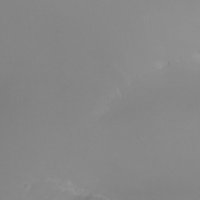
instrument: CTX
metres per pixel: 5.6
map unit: Nhu
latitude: -7.8989
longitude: -73.5560
